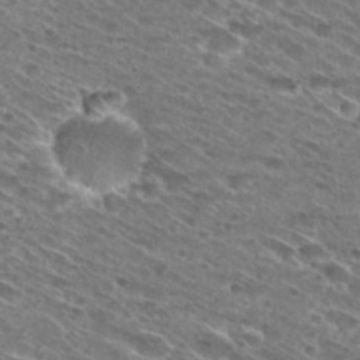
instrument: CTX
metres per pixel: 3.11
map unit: Hto
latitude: 29.1025
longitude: -45.7449
